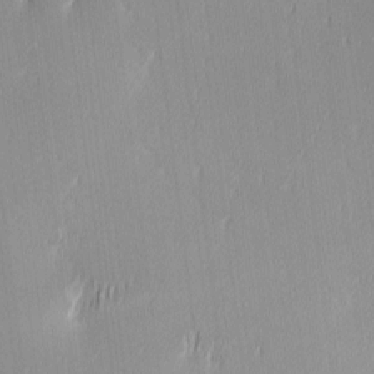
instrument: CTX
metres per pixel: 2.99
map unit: Ave
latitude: 3.0458
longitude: -113.7638
